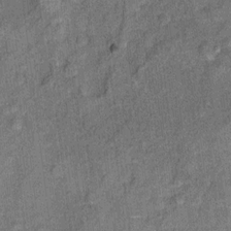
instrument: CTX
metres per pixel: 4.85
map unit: Ht
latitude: 9.9528
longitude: -38.9136
